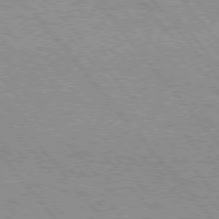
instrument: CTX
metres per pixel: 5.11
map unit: Hpe
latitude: 75.7450
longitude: -150.3089
